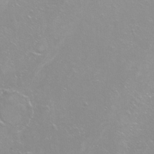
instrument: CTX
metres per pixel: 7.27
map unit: Hto
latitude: -7.3509
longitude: -46.5924
